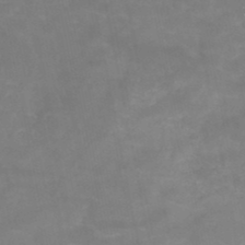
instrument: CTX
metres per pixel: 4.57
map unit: HNb
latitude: -48.5952
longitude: -38.8002
